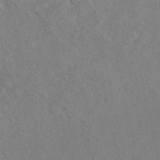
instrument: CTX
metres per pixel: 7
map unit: eAb
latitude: 48.8380
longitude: 108.1795
